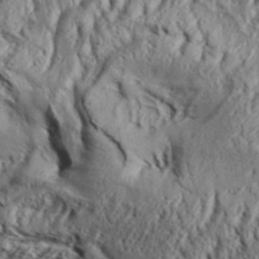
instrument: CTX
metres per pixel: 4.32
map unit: Aa
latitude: 33.3104
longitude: -136.7435
